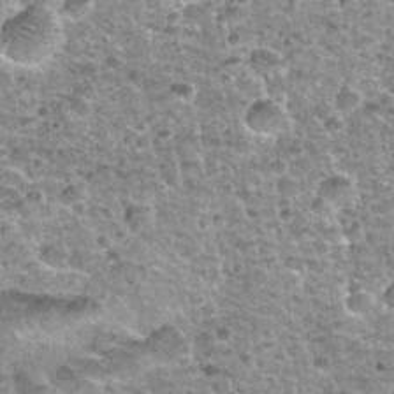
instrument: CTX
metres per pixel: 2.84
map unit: Nhu
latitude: 32.3467
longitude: -52.5545
